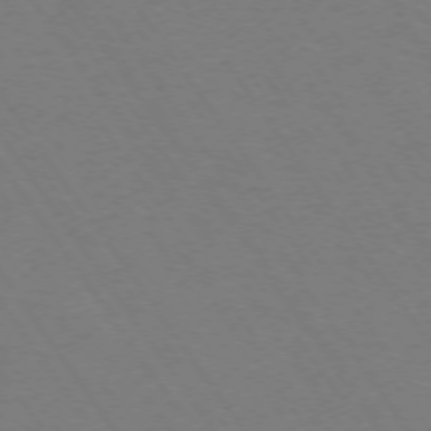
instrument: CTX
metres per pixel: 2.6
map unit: Ap
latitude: -74.2551
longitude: -70.5357
